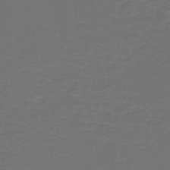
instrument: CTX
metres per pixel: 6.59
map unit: lHb
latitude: -43.9178
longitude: 56.4440
